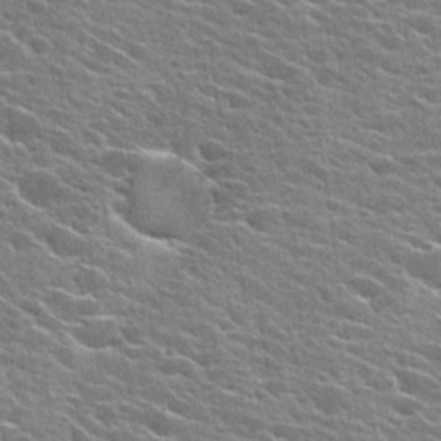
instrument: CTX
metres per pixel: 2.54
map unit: Hto
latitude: 25.0269
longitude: -42.4790
